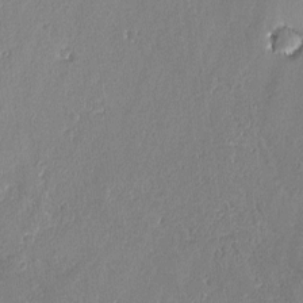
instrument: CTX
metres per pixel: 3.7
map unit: lAvf
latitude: -0.3496
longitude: -106.5924
